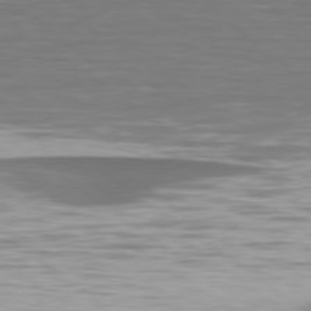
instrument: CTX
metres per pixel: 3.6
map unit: lApd
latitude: 79.0459
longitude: -90.3656
